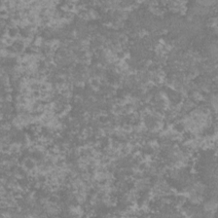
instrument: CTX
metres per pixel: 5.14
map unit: lHvf
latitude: -16.0094
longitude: -99.4804
